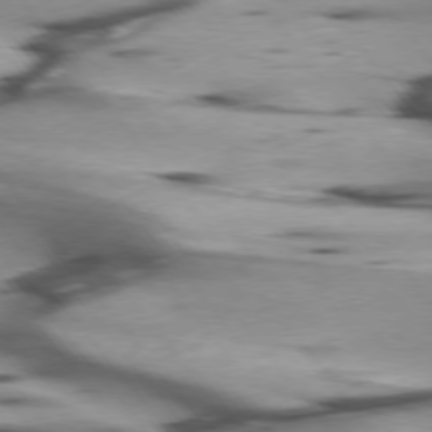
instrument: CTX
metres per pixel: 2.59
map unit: lApd
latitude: 75.9339
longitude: -65.1025
